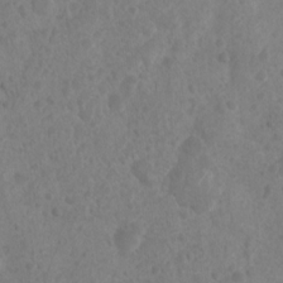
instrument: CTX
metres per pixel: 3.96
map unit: Nhu
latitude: 6.5546
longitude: -19.0080
